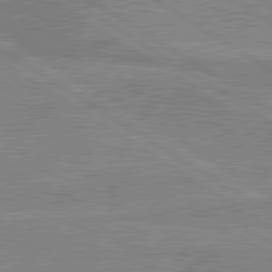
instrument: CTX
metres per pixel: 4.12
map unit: lApd
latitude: 80.2522
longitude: -174.6680
